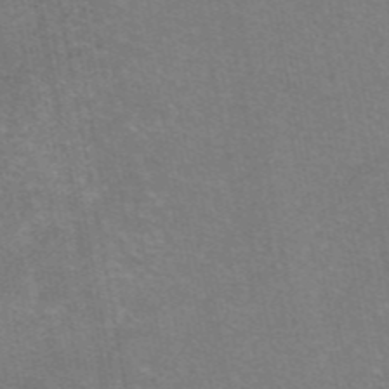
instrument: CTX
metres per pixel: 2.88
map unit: eAb
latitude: 47.0648
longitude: 105.7855
